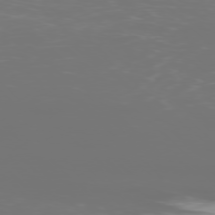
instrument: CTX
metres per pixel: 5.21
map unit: Ap
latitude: -77.8989
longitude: -62.5735
